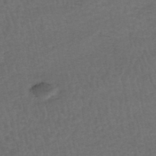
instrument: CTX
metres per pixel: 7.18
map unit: HNhu
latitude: -49.1054
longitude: 100.1416
